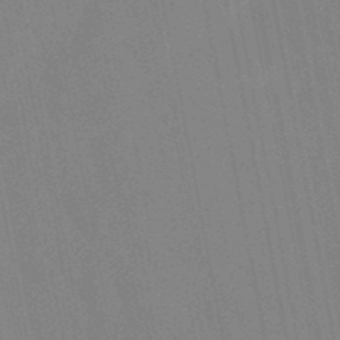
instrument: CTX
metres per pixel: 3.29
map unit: lHb
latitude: -48.6708
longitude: 66.9919
